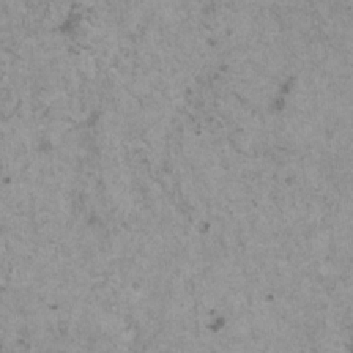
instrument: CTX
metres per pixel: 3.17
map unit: HNhu
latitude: 0.9891
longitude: 3.4643
